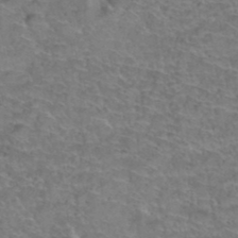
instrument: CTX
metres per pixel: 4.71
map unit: Hto
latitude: 37.5371
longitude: -42.3845
